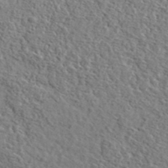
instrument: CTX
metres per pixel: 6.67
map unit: lHvf
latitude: 37.2537
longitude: -87.4048
